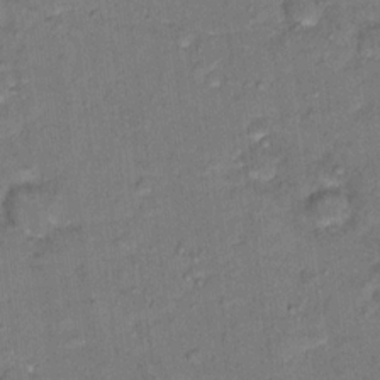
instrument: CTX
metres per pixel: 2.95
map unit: Hto
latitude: 15.4238
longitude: -31.4049
